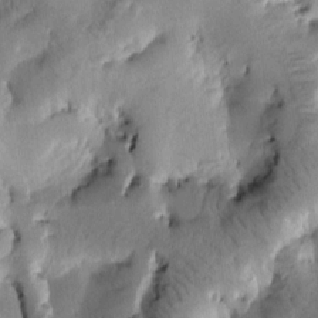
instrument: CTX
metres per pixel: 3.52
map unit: Htu
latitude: -3.2753
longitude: 169.5021
